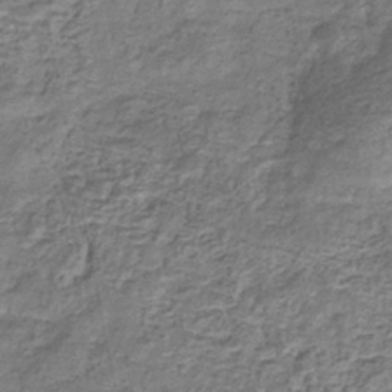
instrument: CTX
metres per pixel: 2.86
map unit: eHb
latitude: -34.6707
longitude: 76.3306
